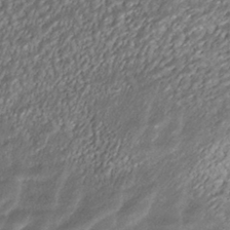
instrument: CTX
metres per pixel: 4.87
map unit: ANa
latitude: -40.9164
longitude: 105.5399
